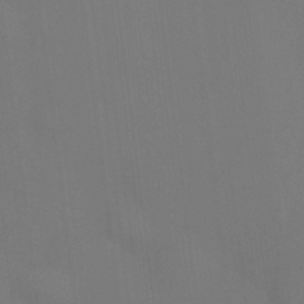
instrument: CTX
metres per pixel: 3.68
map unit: HNhu
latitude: 8.6680
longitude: 14.9542
